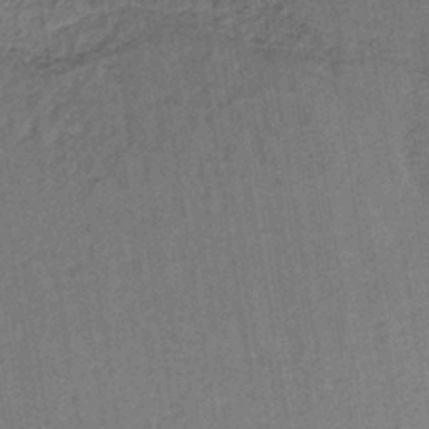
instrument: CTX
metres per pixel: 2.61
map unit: HNb
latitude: -38.4818
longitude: 50.4062
